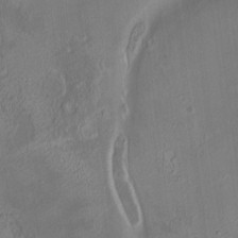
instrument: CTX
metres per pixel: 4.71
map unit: HNhu
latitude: 6.0633
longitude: 10.7463
